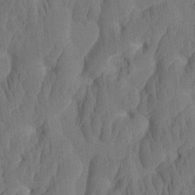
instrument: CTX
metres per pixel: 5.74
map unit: eHh
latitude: -1.8423
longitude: 15.3510
